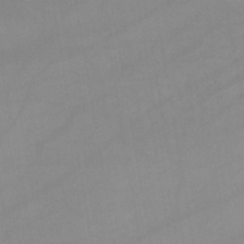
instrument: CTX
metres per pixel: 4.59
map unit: lHb
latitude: -44.6896
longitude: 67.3699
